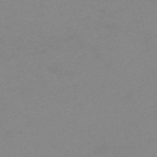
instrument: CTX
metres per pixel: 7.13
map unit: HNb
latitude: -55.6911
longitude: -41.1403
